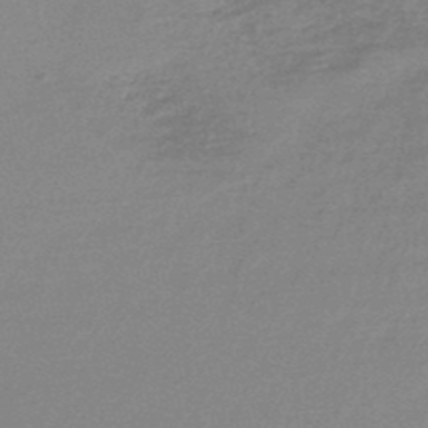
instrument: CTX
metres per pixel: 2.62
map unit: HNb
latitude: -49.2754
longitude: -48.7813
